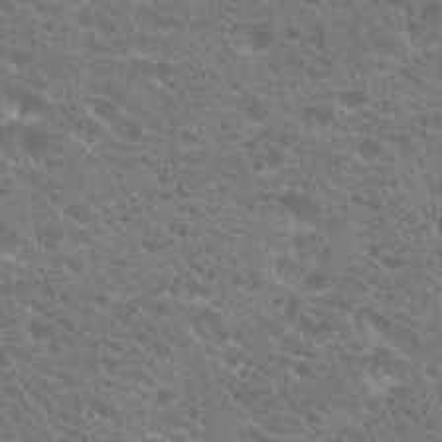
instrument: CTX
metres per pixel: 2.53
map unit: Hto
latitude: 19.7449
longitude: -33.9339
